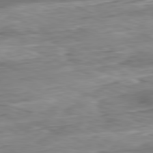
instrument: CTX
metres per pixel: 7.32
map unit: Ap
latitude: -81.5210
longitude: -87.6316
